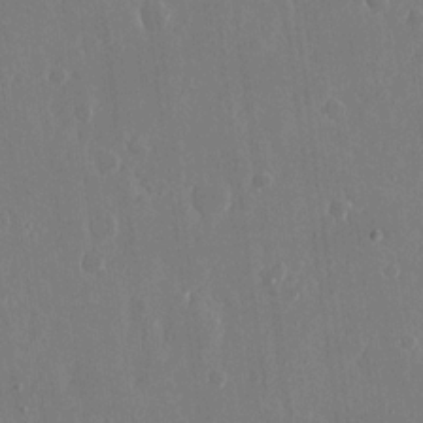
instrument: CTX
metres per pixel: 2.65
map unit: eHh
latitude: 15.4049
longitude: -71.0647
